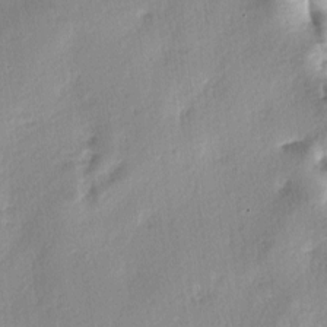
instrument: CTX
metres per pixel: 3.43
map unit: lAa
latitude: -4.4629
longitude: -125.4049
